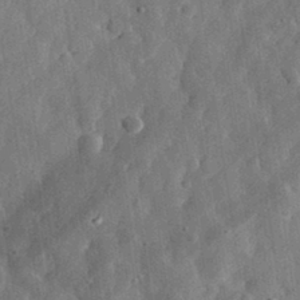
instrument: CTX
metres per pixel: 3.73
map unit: eHh
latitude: 32.2334
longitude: -76.8569
